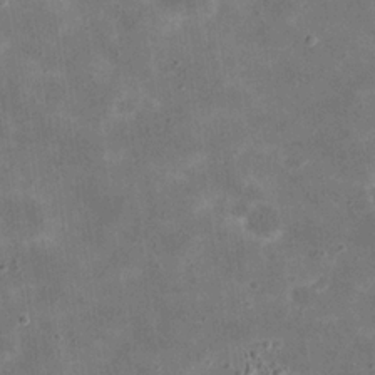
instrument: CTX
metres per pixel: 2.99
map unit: eHh
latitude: 21.0837
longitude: -66.7057
